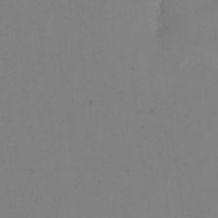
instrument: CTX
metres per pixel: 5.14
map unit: eHh
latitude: -1.9179
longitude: -74.5168
